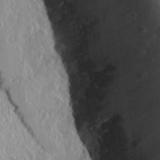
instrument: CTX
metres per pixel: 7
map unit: Hve
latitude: 24.6301
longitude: 146.6518
